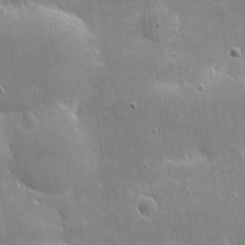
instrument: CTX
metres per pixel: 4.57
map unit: eHh
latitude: 4.1578
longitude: -70.6301
